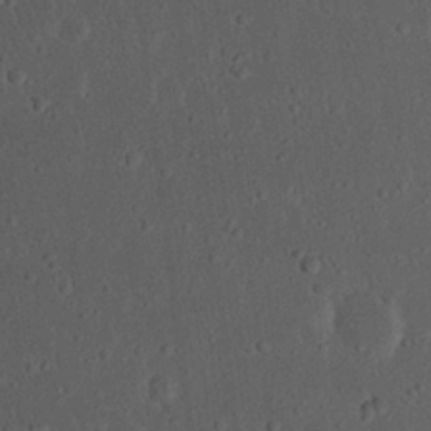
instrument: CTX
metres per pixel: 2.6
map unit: eHh
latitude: 22.7435
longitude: -70.0822
